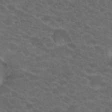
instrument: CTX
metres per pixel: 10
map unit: Hto
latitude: 19.9150
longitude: -37.9528
